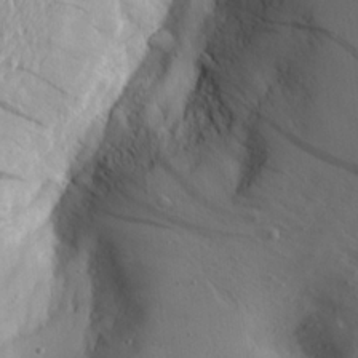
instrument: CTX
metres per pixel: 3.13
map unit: Aa
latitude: 21.1970
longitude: -143.6127
